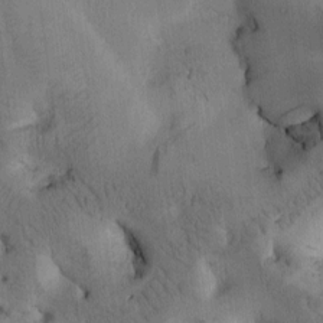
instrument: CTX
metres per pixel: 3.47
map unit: Htu
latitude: -4.0283
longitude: 172.5007
